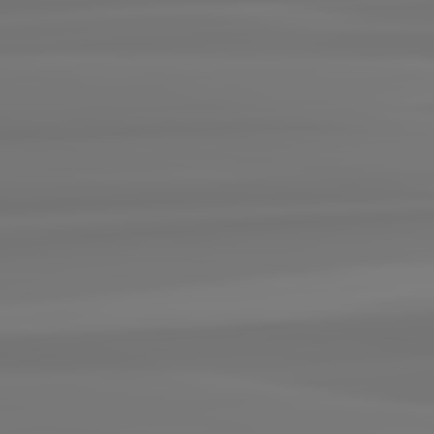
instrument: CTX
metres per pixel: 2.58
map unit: lApd
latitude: 82.8191
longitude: 170.9542
